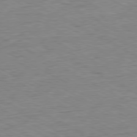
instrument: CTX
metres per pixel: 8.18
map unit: Ap
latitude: -80.7463
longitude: -76.7057
